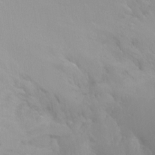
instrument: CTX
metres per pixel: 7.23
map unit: Ht
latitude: -12.7463
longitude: -44.8758
